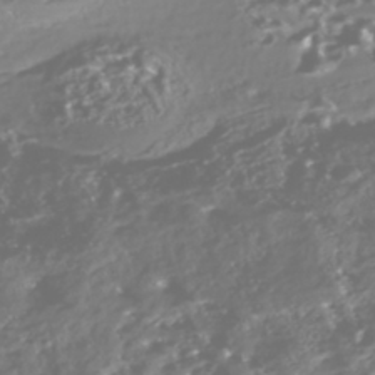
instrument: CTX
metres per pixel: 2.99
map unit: Nhe
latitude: -45.8800
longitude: 151.6533
